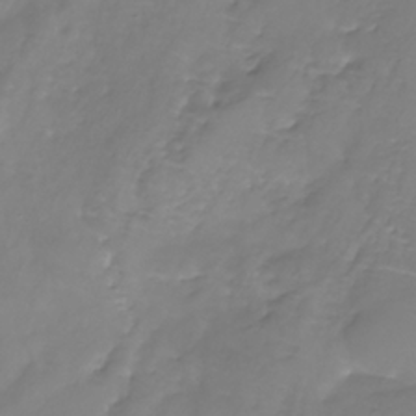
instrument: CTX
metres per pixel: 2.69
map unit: Nhe
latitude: -36.0283
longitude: -86.7435
